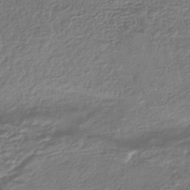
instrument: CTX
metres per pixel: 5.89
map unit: HNhu
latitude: -43.1998
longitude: 99.8044
